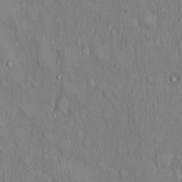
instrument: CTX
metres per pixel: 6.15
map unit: Hto
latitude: 18.4034
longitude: -60.2144
